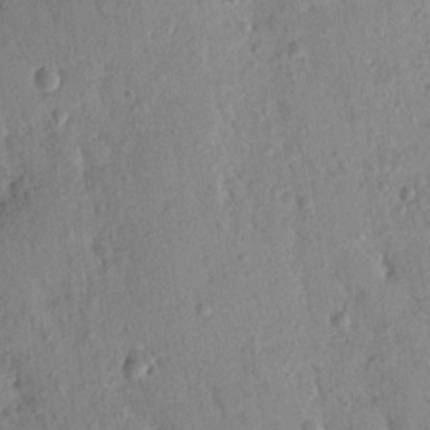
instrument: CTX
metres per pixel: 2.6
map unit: Nhu
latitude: 15.7639
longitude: -78.8947
